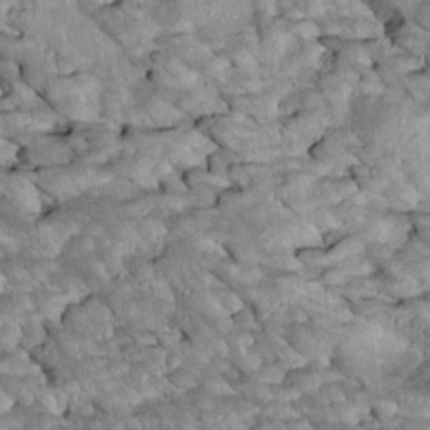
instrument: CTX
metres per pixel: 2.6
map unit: Htu
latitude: 2.1578
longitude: 143.1809
